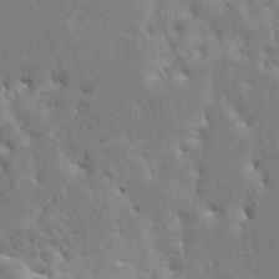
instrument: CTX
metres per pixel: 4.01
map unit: HNhu
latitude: 7.7827
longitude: -3.9528
